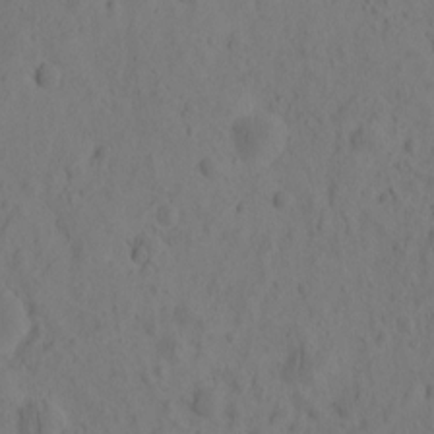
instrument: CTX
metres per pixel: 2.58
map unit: eHh
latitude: -0.6141
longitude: 16.1795
